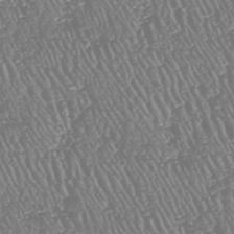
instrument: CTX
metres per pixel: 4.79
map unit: HNhu
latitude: -47.6722
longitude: 29.2187
